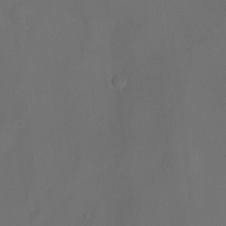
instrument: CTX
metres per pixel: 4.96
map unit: Nhu
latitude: -7.1998
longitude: -81.1781
